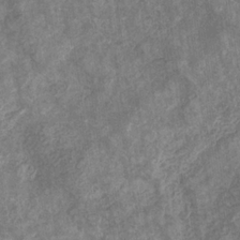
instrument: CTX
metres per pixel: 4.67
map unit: eHb
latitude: -31.2565
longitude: 72.4251
